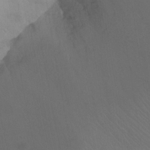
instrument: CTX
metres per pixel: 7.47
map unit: Ht
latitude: -10.3117
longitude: -39.5371
